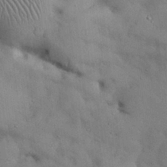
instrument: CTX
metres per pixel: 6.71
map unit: Nhu
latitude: 27.4049
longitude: -71.1781
